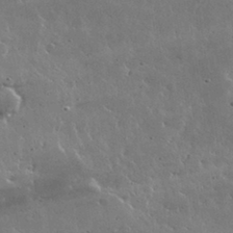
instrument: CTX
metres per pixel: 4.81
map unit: lHvf
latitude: 32.6302
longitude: -91.4993
